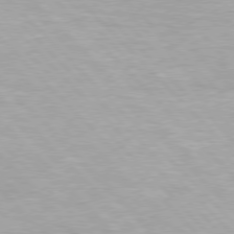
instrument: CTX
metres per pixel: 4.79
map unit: Hpe
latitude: 76.5545
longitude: -156.0822
